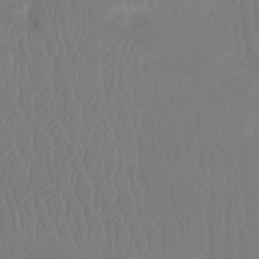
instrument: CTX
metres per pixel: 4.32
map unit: Htu
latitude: -14.4818
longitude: -46.8569
